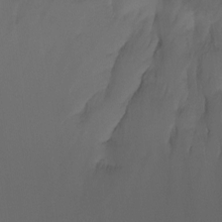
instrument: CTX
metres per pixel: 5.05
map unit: Ht
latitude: -7.8422
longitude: -31.6505
